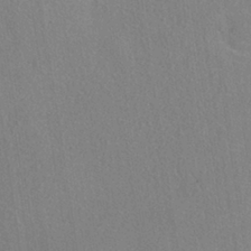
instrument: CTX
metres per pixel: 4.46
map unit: ANa
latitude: -36.6329
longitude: 94.6896
